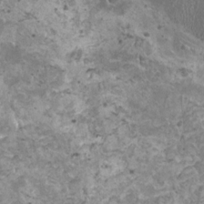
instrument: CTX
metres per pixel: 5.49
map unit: HNhu
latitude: 0.0633
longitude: 1.8234
